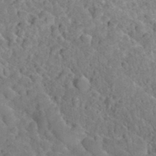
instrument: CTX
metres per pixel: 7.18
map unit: Hto
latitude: 35.7827
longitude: -50.9135
